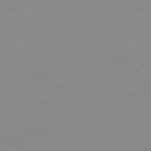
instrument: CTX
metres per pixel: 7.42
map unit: Hpe
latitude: -78.2739
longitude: -21.3482
